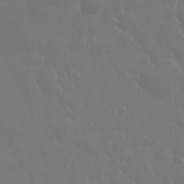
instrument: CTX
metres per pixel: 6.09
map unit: eHh
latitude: 33.3104
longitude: -60.4223
